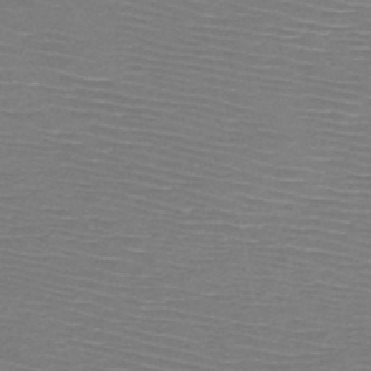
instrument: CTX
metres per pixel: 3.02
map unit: HNb
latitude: -48.2173
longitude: -41.9717
